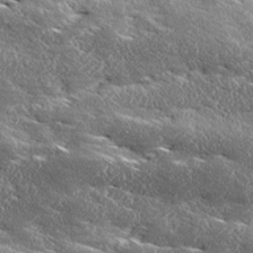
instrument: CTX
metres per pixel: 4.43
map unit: Ave
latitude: 17.6694
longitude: -137.5749
